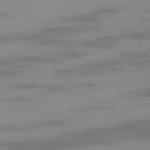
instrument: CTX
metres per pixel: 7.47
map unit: Ap
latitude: -78.1039
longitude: -95.1403
